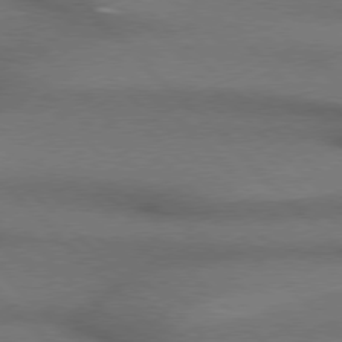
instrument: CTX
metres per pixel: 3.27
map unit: Hpe
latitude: 77.2915
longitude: -156.2711
